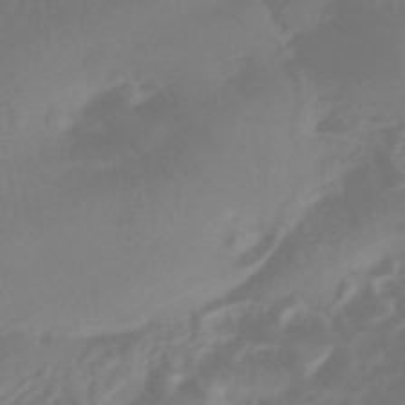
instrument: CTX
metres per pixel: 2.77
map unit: HNhu
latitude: -43.6721
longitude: 92.3306
